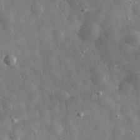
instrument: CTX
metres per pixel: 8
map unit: eHh
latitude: 32.8380
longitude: -77.9339
